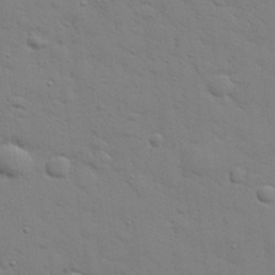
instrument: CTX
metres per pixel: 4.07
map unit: eHh
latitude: 28.0255
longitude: -75.1592
